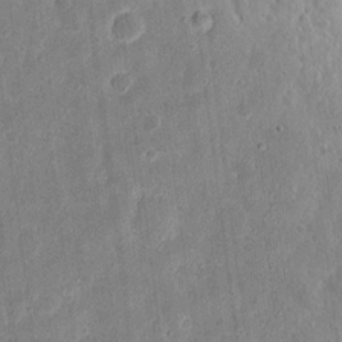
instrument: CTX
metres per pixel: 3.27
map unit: eHh
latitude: 11.1025
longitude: -73.1781
